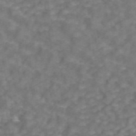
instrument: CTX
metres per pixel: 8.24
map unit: ANa
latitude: 43.3293
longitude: 26.3117
